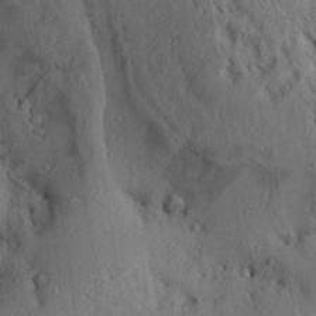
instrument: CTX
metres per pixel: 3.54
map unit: Aa
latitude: 27.6127
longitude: -134.4790
